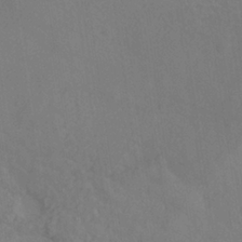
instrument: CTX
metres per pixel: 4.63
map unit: ANa
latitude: -37.0864
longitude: 95.3887
